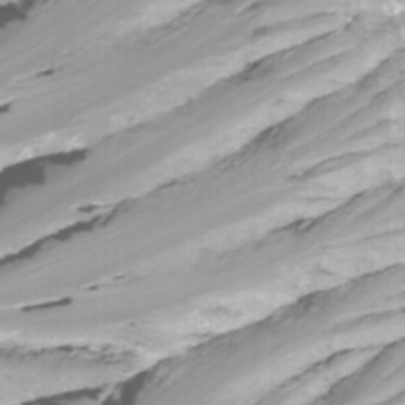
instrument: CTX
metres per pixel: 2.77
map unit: Htu
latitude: -10.2362
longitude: -74.8758
